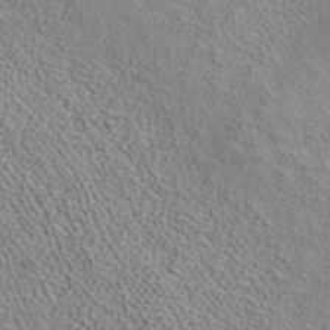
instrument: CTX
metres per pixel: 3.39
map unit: ANa
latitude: 37.8584
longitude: 24.2928
